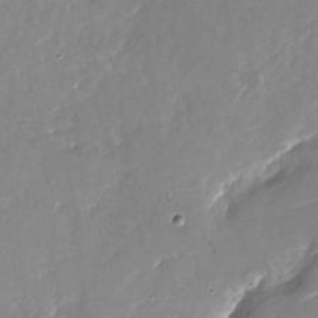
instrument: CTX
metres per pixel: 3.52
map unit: Nhu
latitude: -26.8219
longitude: -73.9528
